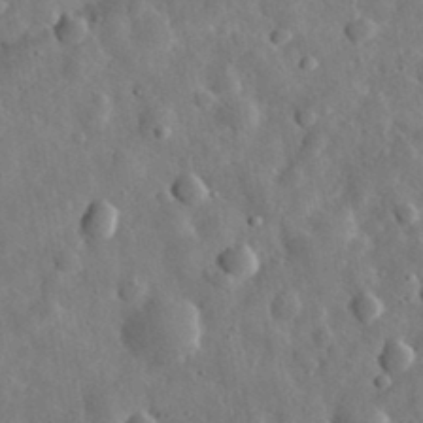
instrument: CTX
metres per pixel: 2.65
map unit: eHh
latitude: 32.6302
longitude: -77.4615
